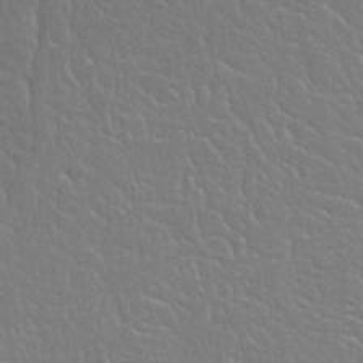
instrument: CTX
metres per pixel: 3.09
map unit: Nhu
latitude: 24.7624
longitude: -59.6694
